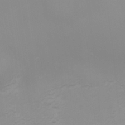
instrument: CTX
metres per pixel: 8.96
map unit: Nhu
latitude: -0.3496
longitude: -78.2901
